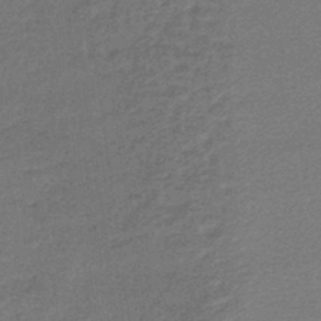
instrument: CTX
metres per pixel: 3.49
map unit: lHb
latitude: -43.6343
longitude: 66.7463
